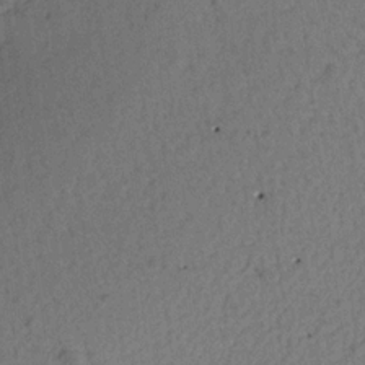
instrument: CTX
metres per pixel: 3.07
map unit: Aa
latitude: 17.6316
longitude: -144.3656
